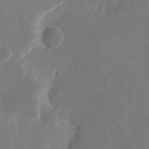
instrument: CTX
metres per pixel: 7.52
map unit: eHh
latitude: 9.8395
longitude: -69.1214
